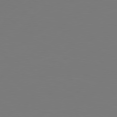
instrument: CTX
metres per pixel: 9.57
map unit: Hpe
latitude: 76.5923
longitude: -131.0837
